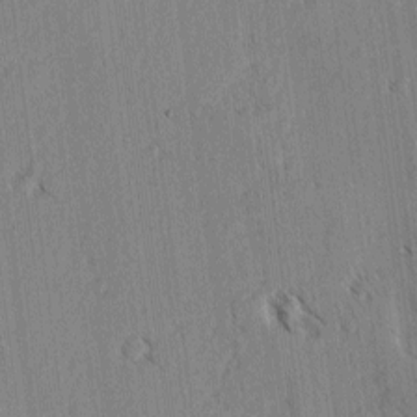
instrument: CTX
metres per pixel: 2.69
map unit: lAvf
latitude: -4.2739
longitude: -113.8205
